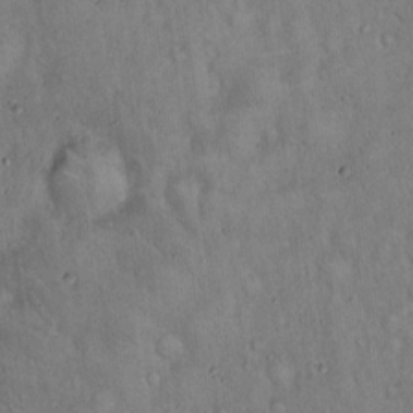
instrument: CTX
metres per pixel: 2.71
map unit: Hto
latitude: 16.5924
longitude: -58.9136
